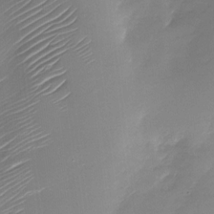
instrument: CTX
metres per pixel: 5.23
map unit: Nhu
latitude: -29.4832
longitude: -73.8395
